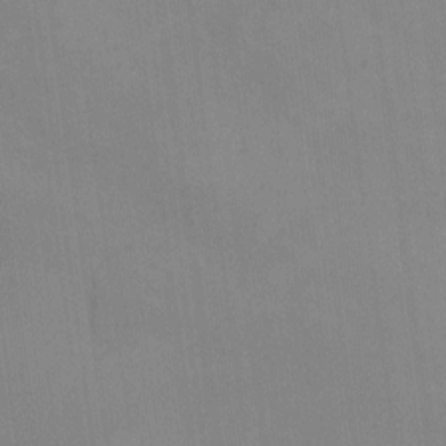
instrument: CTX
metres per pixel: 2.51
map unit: eHh
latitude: -8.7274
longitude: -68.2144
